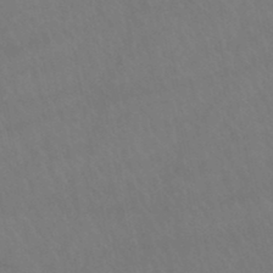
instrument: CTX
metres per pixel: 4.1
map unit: lHb
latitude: -47.4454
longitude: 75.3888
